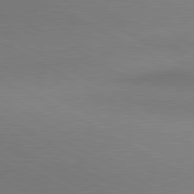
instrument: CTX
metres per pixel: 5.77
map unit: lApd
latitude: 80.8191
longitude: 155.7100
